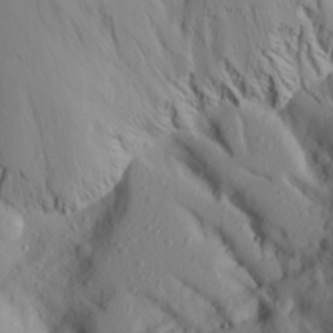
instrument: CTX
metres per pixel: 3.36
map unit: Aa
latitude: 26.9325
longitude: -146.8569
